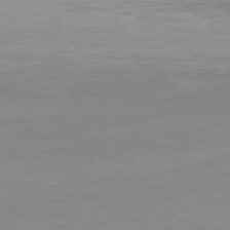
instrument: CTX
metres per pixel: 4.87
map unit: Hpe
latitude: 78.1389
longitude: -132.7813
